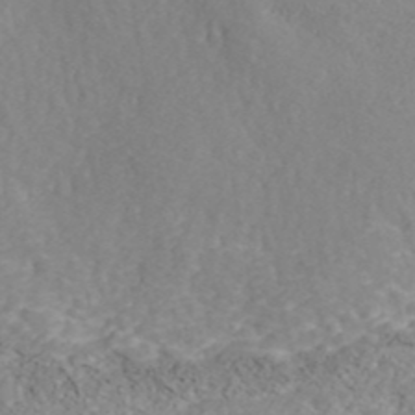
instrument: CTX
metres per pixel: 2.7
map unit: ANa
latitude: 41.2914
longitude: 28.5007
